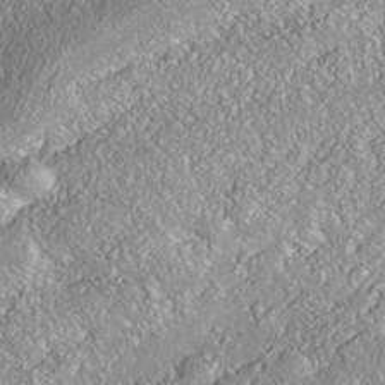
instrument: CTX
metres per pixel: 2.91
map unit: Nhe
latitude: -37.8989
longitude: 138.3118
